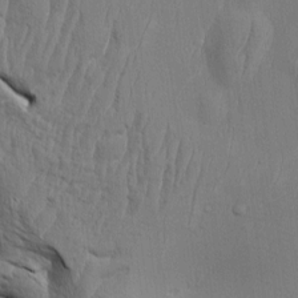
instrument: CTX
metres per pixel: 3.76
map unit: Aa
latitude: 8.7246
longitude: -131.2537
